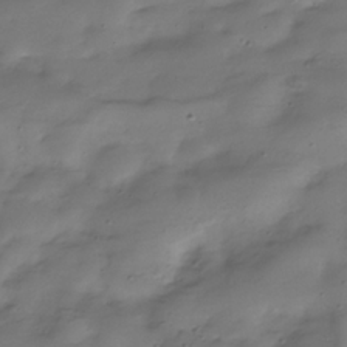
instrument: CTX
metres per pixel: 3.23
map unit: Hve
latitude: -31.9745
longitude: 90.8408
